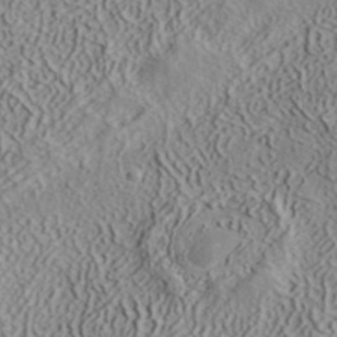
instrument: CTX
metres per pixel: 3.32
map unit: ANa
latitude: 38.7813
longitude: 22.5385
